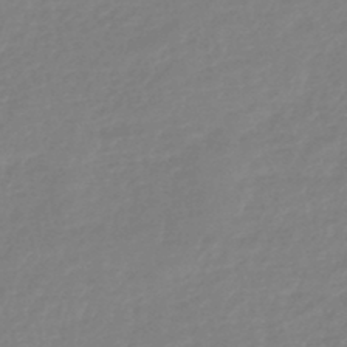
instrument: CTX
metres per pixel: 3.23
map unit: eHb
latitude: -45.5777
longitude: 84.2739
